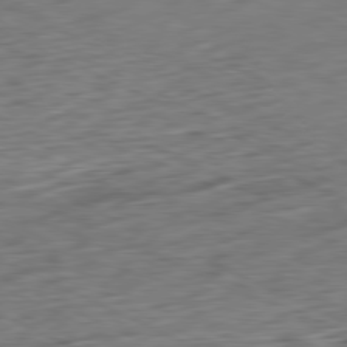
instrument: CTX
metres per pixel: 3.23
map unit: Ap
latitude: -80.9731
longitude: -71.5371
